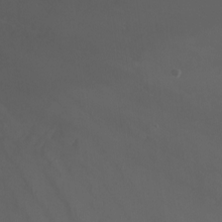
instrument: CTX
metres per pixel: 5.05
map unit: Nhu
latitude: -13.3888
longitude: -56.7813
